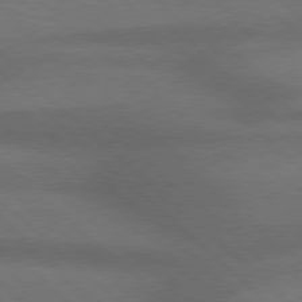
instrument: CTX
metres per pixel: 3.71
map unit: Hpe
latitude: 77.7071
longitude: -157.1781
